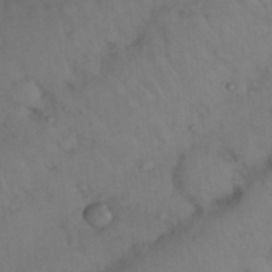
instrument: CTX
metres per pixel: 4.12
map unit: Nhu
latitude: 26.4223
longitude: -69.7639
